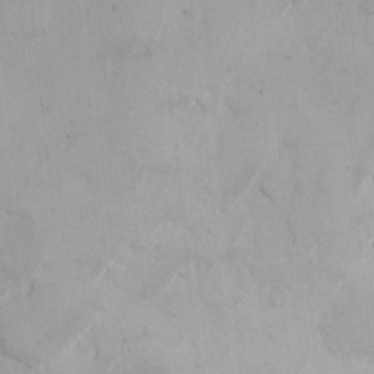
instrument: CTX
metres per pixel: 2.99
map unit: eHh
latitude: 11.2348
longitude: -68.0633
